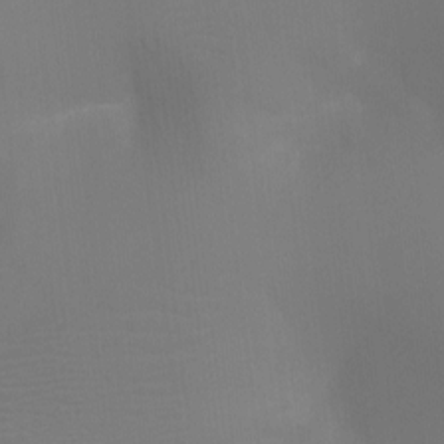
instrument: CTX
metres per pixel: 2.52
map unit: Ht
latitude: -16.6141
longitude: -42.1389
